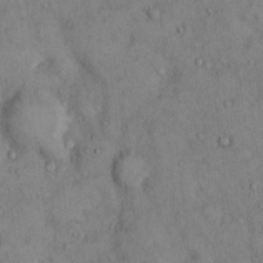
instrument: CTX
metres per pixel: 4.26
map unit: Hto
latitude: 11.9717
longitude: -60.0633
